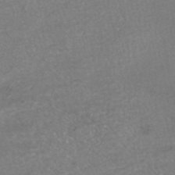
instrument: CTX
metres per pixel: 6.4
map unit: HNhu
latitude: -47.6722
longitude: 98.1417
